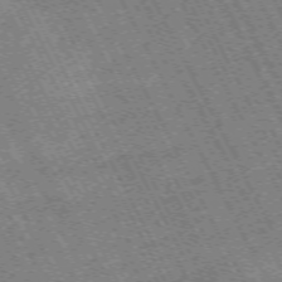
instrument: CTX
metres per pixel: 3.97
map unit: Hpe
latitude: -71.0675
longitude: 10.7463
